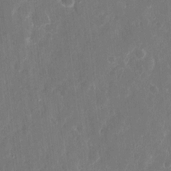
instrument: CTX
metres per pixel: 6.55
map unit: eHh
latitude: 12.1200
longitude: -72.9892
